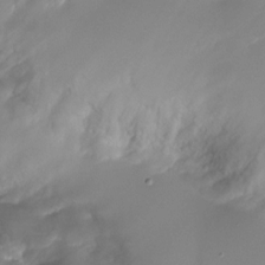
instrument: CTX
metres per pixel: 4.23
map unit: Nhu
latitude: -25.2376
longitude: -72.8380
